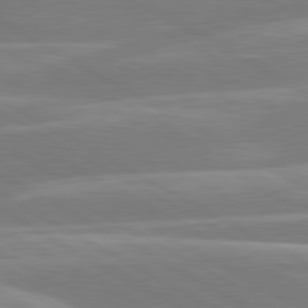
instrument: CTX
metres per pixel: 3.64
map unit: lApd
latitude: 80.3845
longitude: -134.1011
